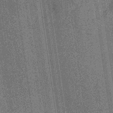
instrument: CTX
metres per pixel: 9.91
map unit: lHb
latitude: -33.8612
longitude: 66.5385
